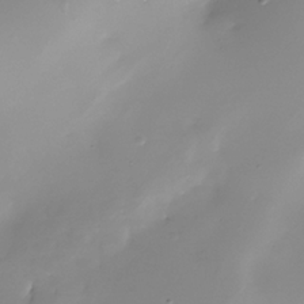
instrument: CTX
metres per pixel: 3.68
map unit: Nhe
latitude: -36.0850
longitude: -117.4049
